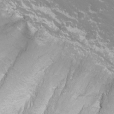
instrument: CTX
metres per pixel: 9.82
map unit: Nhu
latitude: -11.2187
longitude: -64.8947
